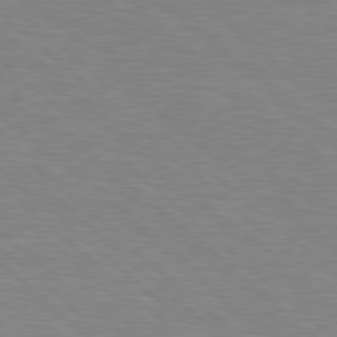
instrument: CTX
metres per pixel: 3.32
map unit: Hpe
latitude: 77.8961
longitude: -152.6680
